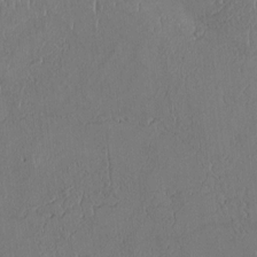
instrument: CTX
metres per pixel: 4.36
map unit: Htu
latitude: 2.8191
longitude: 148.0850
